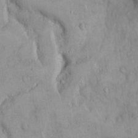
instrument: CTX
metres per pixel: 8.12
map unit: Hto
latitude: 12.7058
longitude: -57.9717
